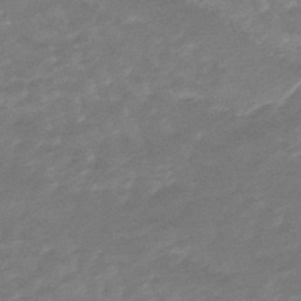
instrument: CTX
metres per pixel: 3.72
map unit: lHb
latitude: -48.2740
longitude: 83.1053
